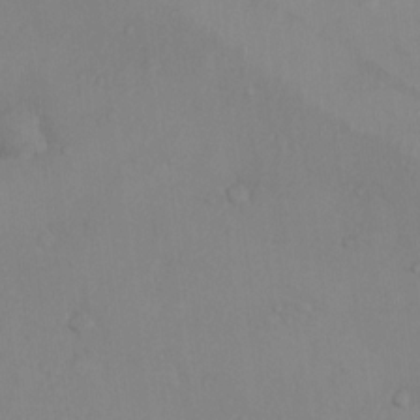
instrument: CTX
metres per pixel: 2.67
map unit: Nhu
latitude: 12.9136
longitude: -27.8772
